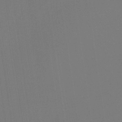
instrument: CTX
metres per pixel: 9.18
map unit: eHb
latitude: -30.5573
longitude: 72.1417
